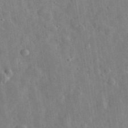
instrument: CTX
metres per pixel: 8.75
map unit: eHh
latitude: 31.5938
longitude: -74.3656
